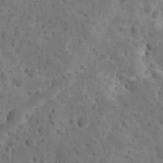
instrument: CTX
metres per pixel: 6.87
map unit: Ave
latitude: 10.7246
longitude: -105.6694
